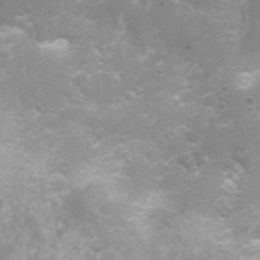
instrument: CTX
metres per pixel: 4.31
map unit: Nhu
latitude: 8.0822
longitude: -20.7624
